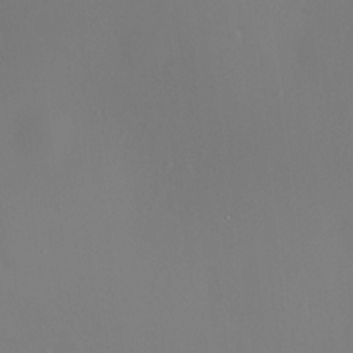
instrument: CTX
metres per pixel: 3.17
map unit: HNhu
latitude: 9.8772
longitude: 11.7856
